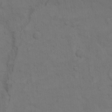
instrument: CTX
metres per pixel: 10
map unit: Hto
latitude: 7.0836
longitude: -60.8380
